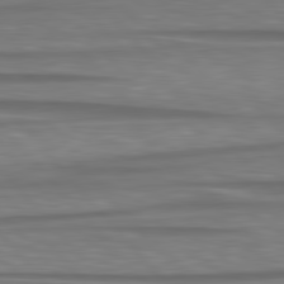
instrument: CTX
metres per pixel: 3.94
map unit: lApd
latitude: 79.9717
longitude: -113.8772
